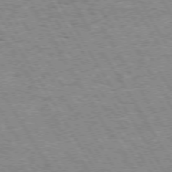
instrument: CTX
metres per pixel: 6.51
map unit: Hpe
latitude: 73.4994
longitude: -142.9136
